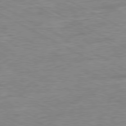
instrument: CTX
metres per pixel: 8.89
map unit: Ap
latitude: -80.7463
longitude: -76.6112
